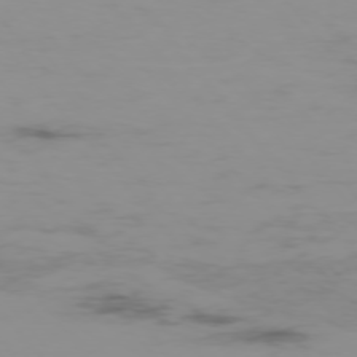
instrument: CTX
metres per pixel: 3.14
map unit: Hpe
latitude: -75.9556
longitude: -19.4993
